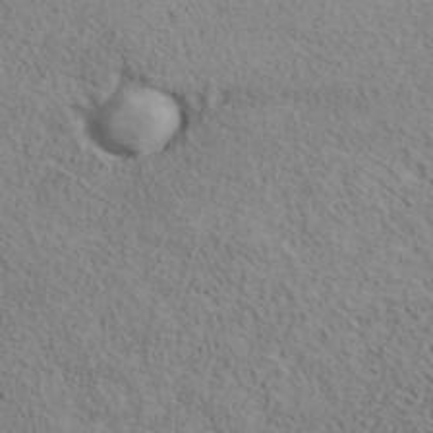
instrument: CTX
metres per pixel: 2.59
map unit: ANa
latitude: 35.8772
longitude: 14.5763
